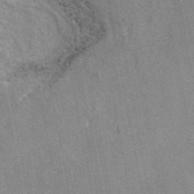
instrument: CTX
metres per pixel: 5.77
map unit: eAb
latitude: 46.9514
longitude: 114.2361
